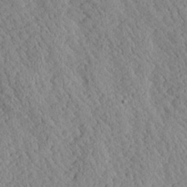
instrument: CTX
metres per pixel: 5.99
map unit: Ave
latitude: 24.2333
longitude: -133.8583
